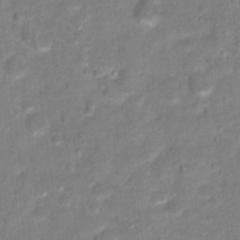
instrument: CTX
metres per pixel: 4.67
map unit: Hto
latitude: 16.7246
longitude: -38.7246
